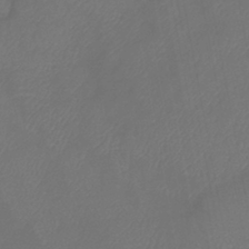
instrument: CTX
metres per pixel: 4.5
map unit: eHb
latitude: -39.3699
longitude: 76.9353
